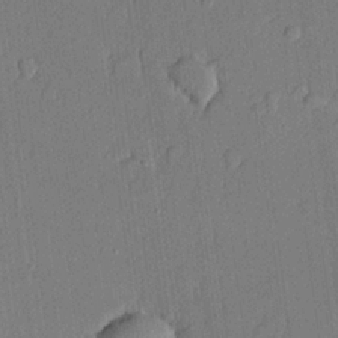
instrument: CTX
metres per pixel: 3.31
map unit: lHvf
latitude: 20.6113
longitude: 144.3873
